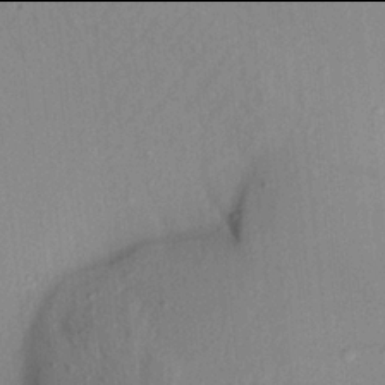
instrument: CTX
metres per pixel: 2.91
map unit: Aa
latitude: 21.9906
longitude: -147.8206
